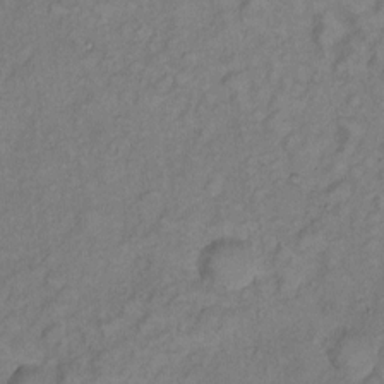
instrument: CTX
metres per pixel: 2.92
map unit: Hto
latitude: 5.9528
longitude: -61.2915
